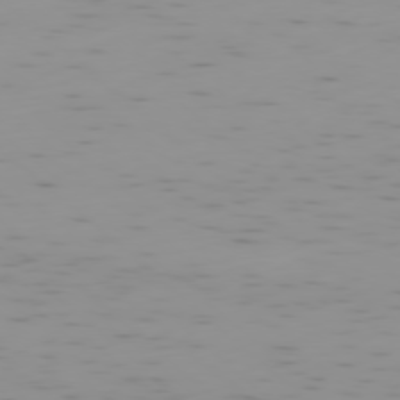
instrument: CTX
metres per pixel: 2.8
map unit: Ap
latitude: -78.2361
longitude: -64.3845
